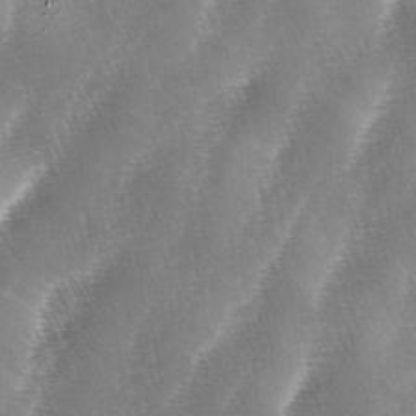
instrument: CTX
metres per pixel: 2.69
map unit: lAa
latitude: -4.6896
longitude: -128.9702
